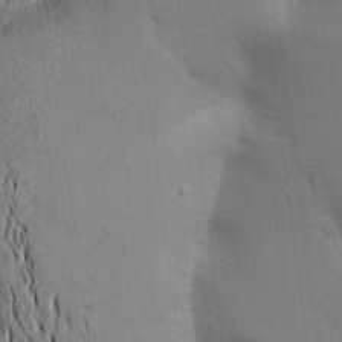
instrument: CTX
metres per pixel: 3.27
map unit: Aa
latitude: 16.0255
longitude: -147.8017
